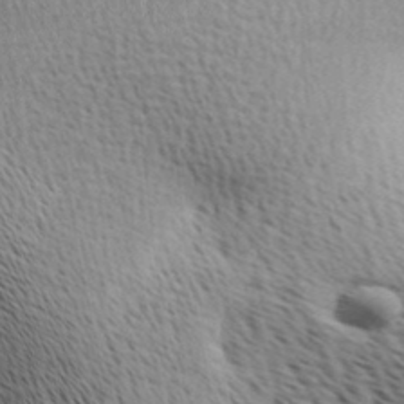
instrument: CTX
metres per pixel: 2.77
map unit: Ave
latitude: 10.5924
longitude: -107.3104
